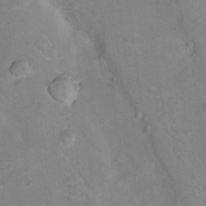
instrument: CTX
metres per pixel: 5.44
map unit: Hto
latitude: 8.1956
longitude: -30.2334
